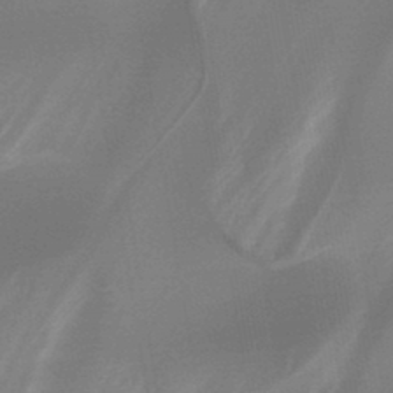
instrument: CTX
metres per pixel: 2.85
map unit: HNb
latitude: -44.7652
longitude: -44.9136
